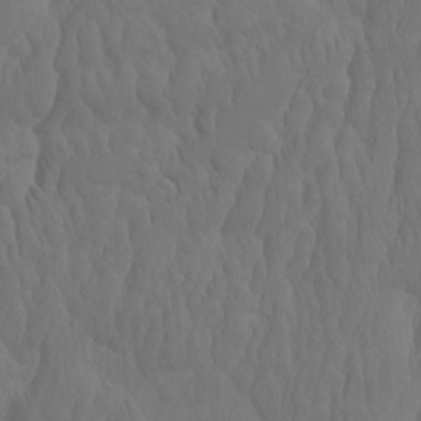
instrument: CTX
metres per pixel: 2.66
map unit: eHh
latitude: -1.9179
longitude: 15.1431
